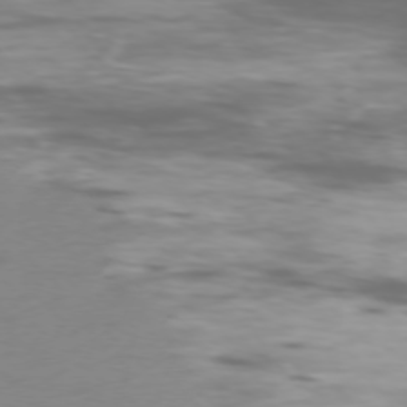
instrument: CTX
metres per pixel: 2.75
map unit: Ap
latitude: -76.8408
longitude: -70.0255
